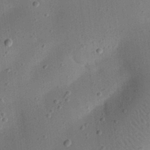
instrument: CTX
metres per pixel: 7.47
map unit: eHh
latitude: 24.6868
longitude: -70.3278
